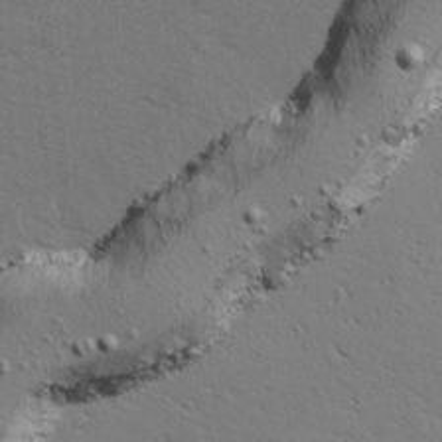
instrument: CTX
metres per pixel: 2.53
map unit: Ave
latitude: 14.1011
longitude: -102.2144
